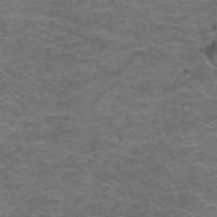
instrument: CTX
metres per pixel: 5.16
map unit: Hto
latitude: 38.4790
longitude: -41.4237
